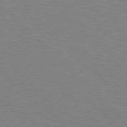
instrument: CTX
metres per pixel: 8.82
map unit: Hpe
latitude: 77.0458
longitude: -151.8394
